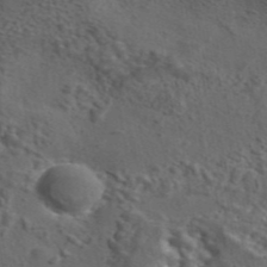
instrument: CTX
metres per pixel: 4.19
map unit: eAb
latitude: 43.6883
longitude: 103.8233
